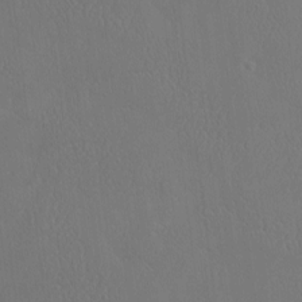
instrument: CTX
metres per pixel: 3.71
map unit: eHh
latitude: -3.6910
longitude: 19.4643
